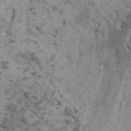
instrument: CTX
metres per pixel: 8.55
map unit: HNhu
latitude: 0.2522
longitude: 4.1039
